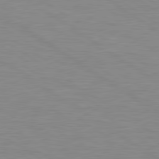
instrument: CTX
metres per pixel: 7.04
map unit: Hpe
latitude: 79.4805
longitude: -127.8772
